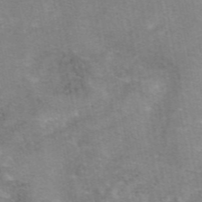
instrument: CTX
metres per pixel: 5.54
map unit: eAb
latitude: 48.0255
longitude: 103.8800
